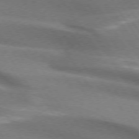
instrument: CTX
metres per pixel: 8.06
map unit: lApd
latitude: 74.4790
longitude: -63.1403
